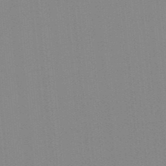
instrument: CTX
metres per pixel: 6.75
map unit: lHb
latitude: -48.9353
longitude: 81.1998
